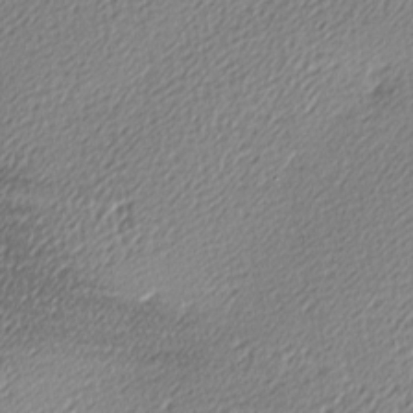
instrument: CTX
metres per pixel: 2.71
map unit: lAa
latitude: -10.4818
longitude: -126.5357
